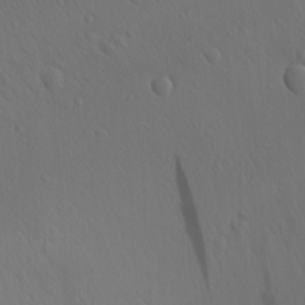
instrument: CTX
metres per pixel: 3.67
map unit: Ave
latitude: 23.2537
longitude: -135.4804
